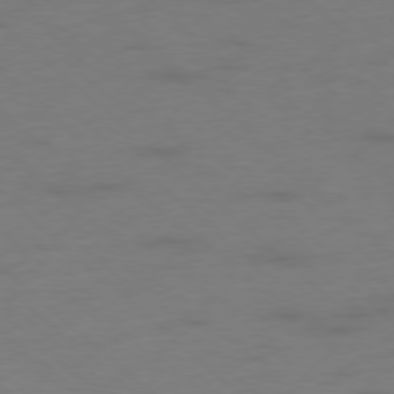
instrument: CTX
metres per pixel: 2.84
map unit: Hpe
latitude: -78.0850
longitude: -20.7058
